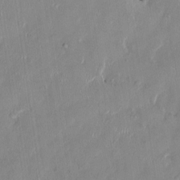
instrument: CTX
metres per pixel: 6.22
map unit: HNhu
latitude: 1.2159
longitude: -5.1781
